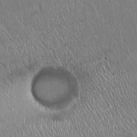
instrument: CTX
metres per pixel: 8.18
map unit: Hto
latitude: 18.2711
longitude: -57.0458
